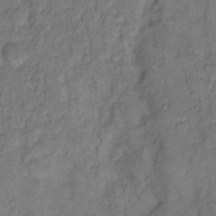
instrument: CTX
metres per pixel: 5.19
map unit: eHh
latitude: 9.1970
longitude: -62.1767
